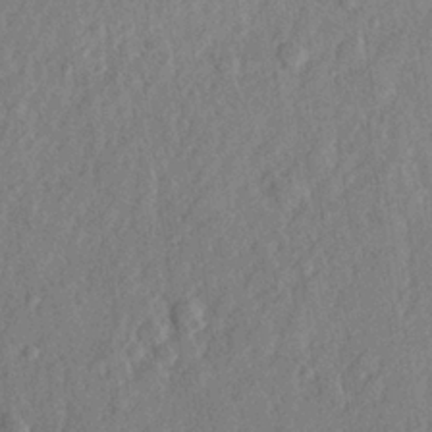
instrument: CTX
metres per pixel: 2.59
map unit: lHvf
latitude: 22.9136
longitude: 144.3117
